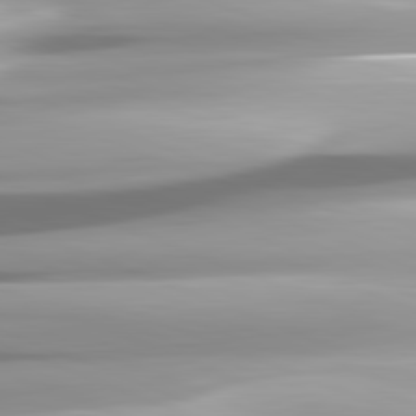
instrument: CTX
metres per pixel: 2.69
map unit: lApd
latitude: 81.9339
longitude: -147.9151
